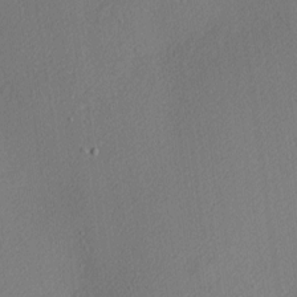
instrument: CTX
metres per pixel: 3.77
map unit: Nhu
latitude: 0.7813
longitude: -77.3103
